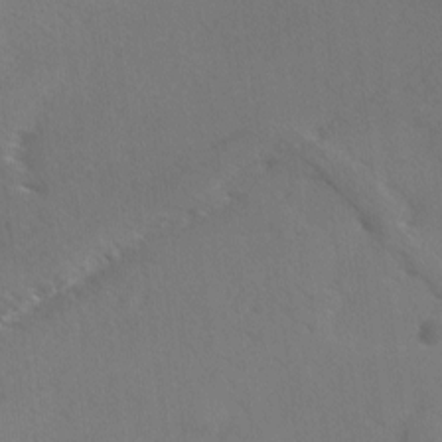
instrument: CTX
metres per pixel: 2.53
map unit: Ave
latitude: -8.2928
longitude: -120.7058
